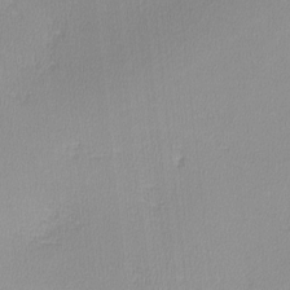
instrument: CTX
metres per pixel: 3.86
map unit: lHvf
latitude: -12.1606
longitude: -99.6693
